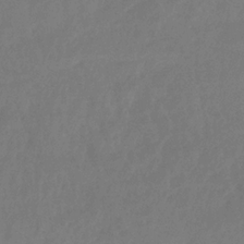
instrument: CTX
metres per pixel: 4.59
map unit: eHb
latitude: -30.7463
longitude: 72.7652
